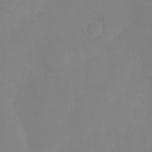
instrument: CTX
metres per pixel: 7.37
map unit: Ht
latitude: 0.5923
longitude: -35.3103
